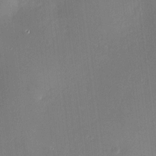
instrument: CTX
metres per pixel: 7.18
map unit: HNhu
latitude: 6.9136
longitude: 8.1984
